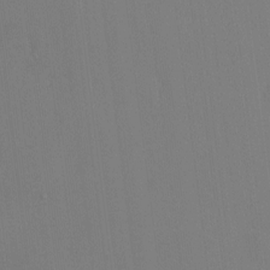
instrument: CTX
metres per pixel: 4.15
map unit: HNhu
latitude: 7.1025
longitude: 1.7478
